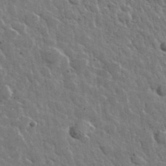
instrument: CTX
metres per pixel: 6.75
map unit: lHvf
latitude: 36.1389
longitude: -88.8569
